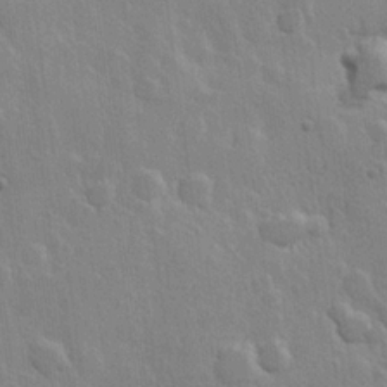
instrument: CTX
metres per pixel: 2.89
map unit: Hve
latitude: 23.3104
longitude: 148.3496
